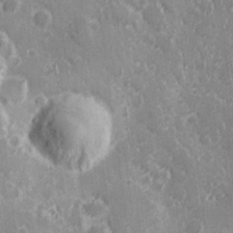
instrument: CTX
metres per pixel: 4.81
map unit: Hve
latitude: 24.9513
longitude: 146.5007
